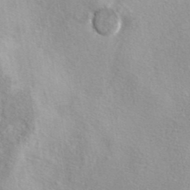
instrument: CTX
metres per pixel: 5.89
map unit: eAb
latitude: 40.5167
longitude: 105.0675
